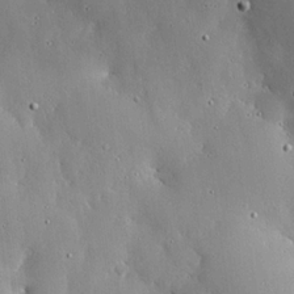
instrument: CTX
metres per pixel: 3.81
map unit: lHvf
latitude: 20.2334
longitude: -114.7813
